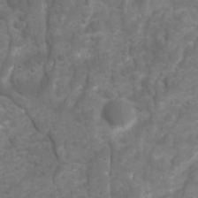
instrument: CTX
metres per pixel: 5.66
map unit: Ave
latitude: 16.6491
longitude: -132.5735
